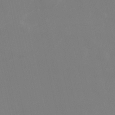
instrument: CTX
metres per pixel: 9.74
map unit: Hve
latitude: 33.4049
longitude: 150.4818
